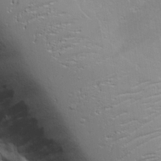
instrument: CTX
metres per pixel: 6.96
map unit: Aa
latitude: 18.0255
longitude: -125.2914
